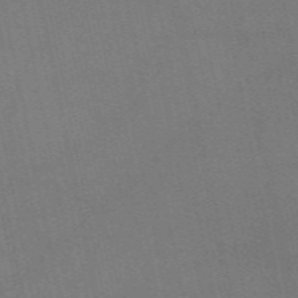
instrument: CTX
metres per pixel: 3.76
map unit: eAb
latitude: 51.3670
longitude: 108.7085
